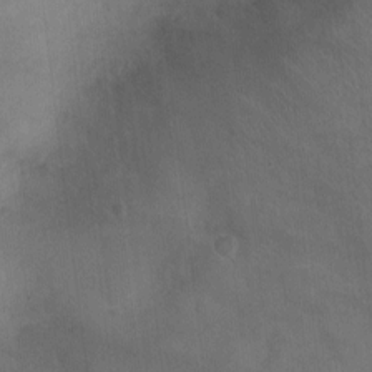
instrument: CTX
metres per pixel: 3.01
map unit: Ht
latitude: -4.2928
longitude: -17.0836
